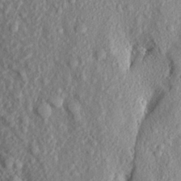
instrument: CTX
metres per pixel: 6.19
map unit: Aa
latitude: 16.6868
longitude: -145.8772
